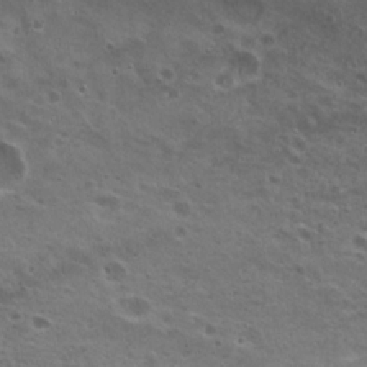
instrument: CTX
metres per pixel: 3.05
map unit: Nhu
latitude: 19.9150
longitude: -31.2726
